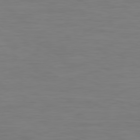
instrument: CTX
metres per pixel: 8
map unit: Ap
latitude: -79.4076
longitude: -78.3468
